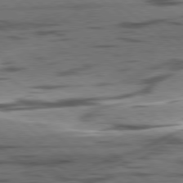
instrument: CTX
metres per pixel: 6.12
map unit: lApd
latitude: 78.7247
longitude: -50.6868
